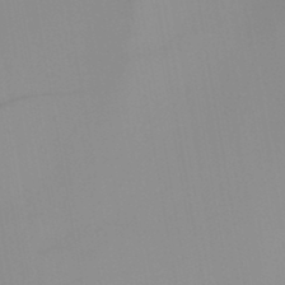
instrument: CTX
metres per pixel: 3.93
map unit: HNb
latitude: -45.1431
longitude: -43.8206
